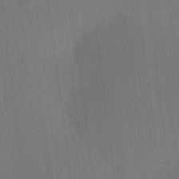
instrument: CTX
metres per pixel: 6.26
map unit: HNhu
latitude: 7.6694
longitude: 16.2173
